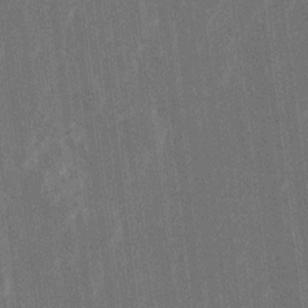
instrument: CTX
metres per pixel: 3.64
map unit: Htu
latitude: 0.8758
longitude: 147.1998
